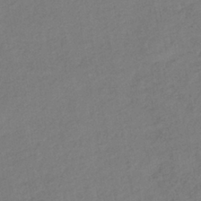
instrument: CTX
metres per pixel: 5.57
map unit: lHb
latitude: -38.0850
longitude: 69.1431
